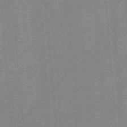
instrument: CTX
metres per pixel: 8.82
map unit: eHb
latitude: -44.1039
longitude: 87.3321
